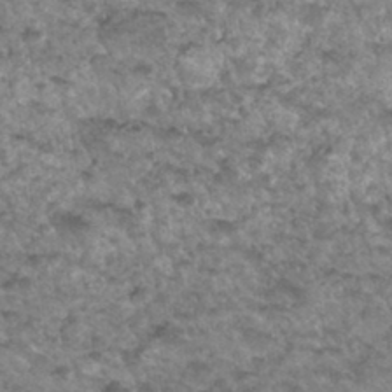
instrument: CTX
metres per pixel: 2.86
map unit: Hto
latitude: 33.9339
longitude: -48.6490
